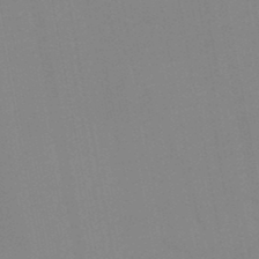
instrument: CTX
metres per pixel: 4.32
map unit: HNb
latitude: -47.2376
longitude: -48.5357
